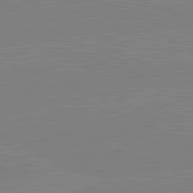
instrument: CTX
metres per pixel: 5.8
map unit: lApd
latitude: 82.0444
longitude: -158.4979
